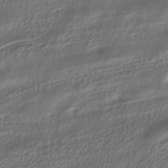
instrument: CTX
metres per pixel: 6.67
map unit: HNhu
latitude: -41.3509
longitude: 106.9920
